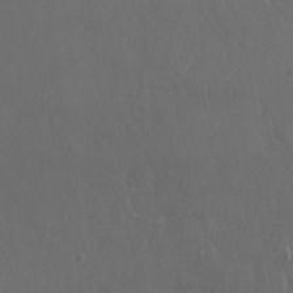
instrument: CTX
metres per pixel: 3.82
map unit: Nhu
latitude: 27.8017
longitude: -65.3104
